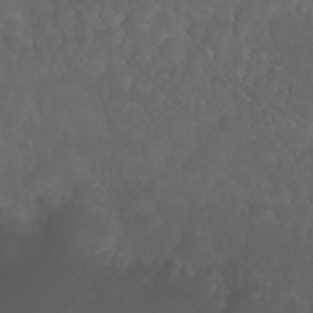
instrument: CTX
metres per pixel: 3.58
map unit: Nhu
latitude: 26.7624
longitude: -65.2159
